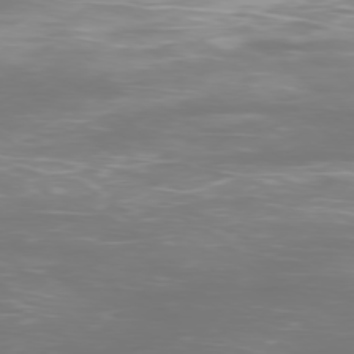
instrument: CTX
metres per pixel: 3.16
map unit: Ap
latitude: -78.2550
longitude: -94.6491
